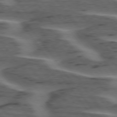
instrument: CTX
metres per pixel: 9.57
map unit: lApd
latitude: 75.2726
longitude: -70.2900
